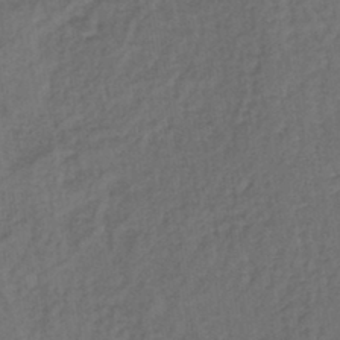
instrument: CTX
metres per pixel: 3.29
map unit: lHb
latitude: -37.6910
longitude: 59.2564
